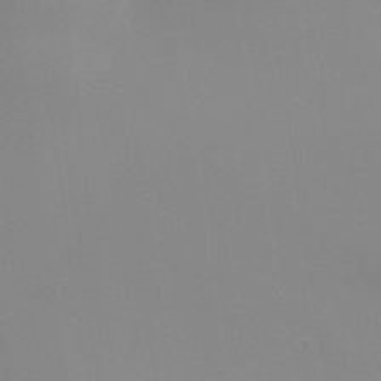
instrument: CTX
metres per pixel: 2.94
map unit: Nhu
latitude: 25.4615
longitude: -56.9324
